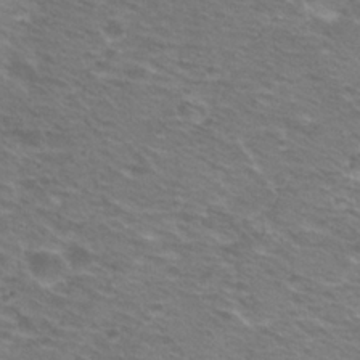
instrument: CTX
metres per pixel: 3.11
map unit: Hto
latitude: 22.5357
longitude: -31.2915
